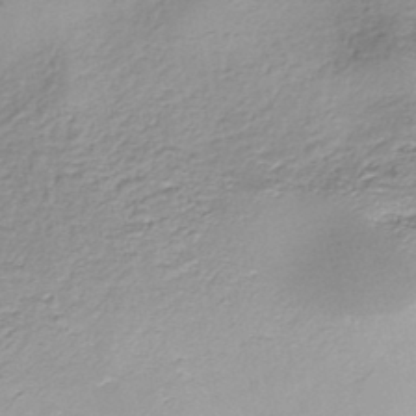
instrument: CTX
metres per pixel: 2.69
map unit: HNhu
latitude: -43.9556
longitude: 101.1998
